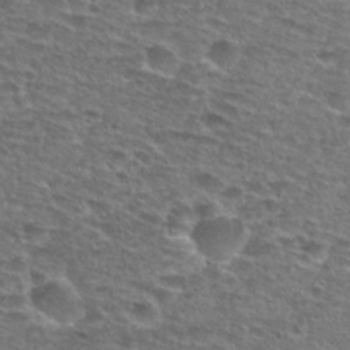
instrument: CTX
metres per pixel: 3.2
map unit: Nhu
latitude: 28.7057
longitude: -49.2159
